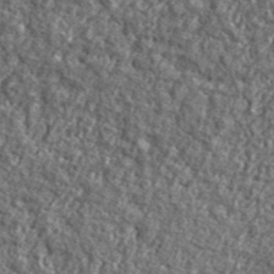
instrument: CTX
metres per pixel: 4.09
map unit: lHvf
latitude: 41.0647
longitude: -90.0255
